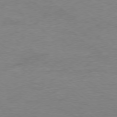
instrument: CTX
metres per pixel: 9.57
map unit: Ap
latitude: -78.4818
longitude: -68.9703
